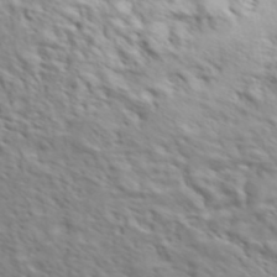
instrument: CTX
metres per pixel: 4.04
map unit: ANa
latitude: 45.5371
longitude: -83.4426
